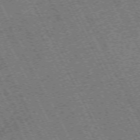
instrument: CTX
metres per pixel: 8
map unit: Hpe
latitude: -71.6722
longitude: 10.4629
